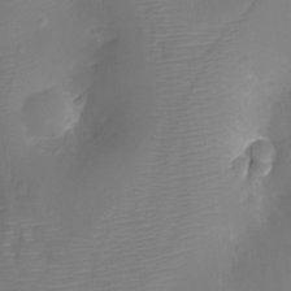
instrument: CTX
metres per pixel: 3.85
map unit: Ht
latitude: -11.5588
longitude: -23.1781
